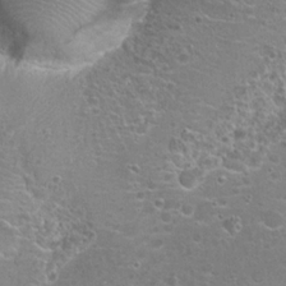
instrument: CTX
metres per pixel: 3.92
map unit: Hto
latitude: 19.4426
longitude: -41.9906
